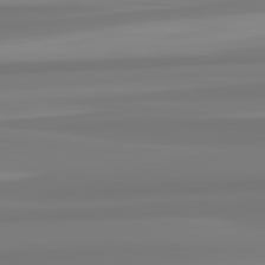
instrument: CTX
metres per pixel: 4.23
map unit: lApd
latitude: 82.7246
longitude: 172.9542
